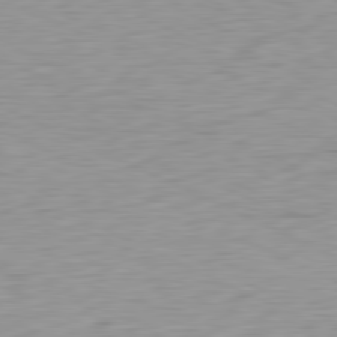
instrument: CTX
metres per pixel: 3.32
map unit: Ap
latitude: -81.4644
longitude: -62.4223
